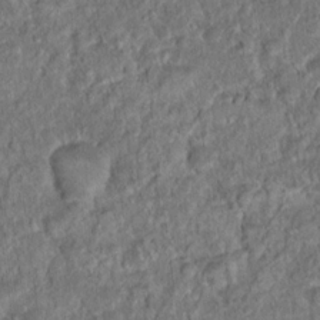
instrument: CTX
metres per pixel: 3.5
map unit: Hto
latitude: 15.9906
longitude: -39.5182
